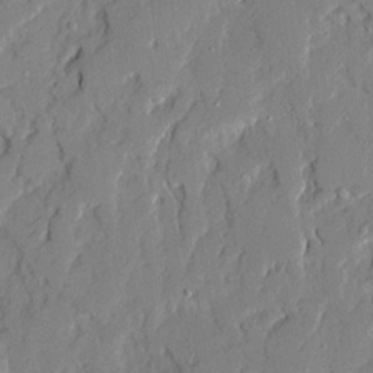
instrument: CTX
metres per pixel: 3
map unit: Ave
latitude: 21.3671
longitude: -129.1025
